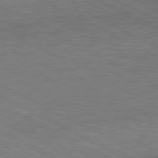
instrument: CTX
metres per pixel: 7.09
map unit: Hpe
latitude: 77.6127
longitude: -151.0836
